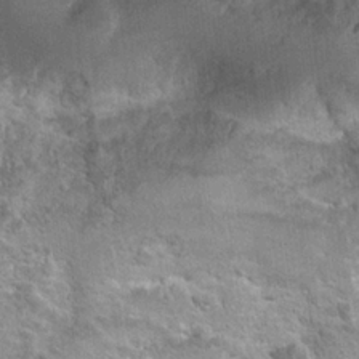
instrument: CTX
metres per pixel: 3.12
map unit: Hto
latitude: 22.3656
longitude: -45.3481
